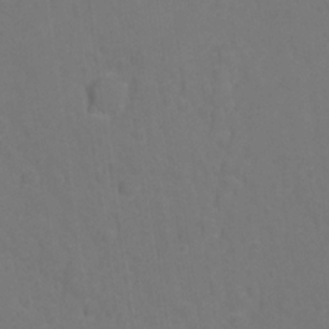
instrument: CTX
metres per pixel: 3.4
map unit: Hto
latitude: -1.1809
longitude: -34.6490
